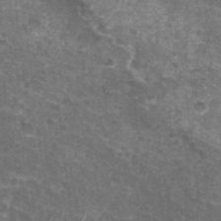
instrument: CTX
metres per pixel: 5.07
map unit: Nhu
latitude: 28.1578
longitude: -54.8002
